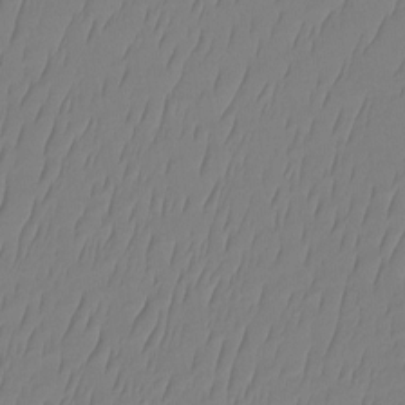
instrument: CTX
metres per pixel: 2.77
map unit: Ht
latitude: -14.9731
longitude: -48.6868
